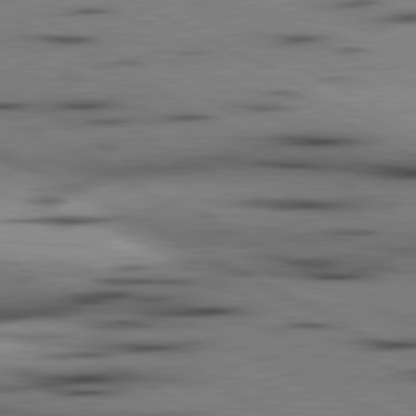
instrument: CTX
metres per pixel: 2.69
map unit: lApd
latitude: 80.6490
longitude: 156.5196
